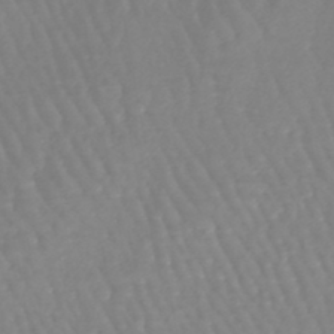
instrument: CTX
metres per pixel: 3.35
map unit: lHb
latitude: -45.8422
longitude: 78.9919
